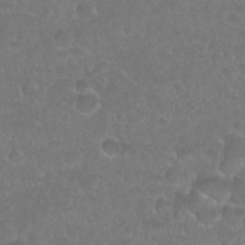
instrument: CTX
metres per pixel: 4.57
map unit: Nhu
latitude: 27.0459
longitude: -52.8191
